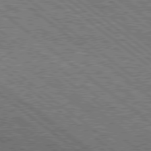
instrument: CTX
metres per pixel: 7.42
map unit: Hpe
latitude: 78.4034
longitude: -121.0459
